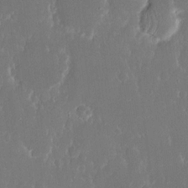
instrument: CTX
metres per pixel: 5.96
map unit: eHh
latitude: 16.1767
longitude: -72.5735
